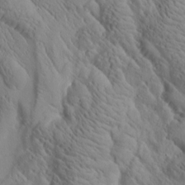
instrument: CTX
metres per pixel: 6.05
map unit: Htu
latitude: 0.7624
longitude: 175.0864
